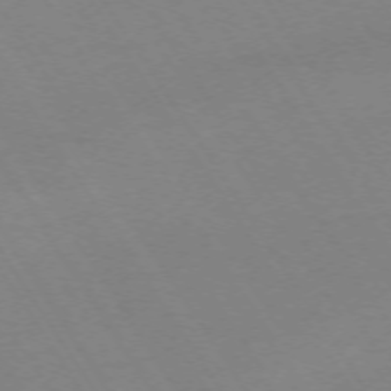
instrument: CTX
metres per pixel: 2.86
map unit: Ap
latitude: -73.8800
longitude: -82.3089
